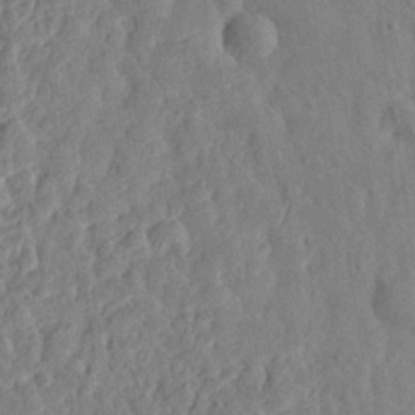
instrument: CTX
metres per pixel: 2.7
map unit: eHh
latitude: 27.7261
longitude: -77.0458
